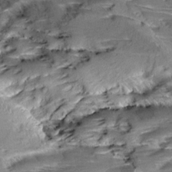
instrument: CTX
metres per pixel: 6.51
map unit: Aa
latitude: 9.8961
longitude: -140.9324
